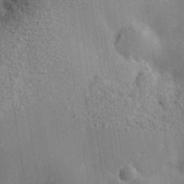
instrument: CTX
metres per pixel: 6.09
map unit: Nhe
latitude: -35.1431
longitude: -130.5735
